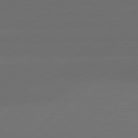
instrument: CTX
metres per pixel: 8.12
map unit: Hpe
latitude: 78.2523
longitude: -132.4223
